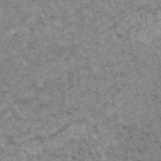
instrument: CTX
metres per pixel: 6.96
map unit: Hto
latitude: 34.1955
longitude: -49.7261
